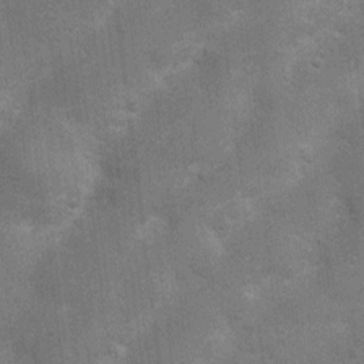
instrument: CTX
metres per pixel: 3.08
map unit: Nhu
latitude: 4.1389
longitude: -25.2537
